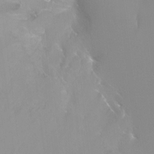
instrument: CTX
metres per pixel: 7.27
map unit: Ht
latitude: -13.1053
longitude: -44.7624
